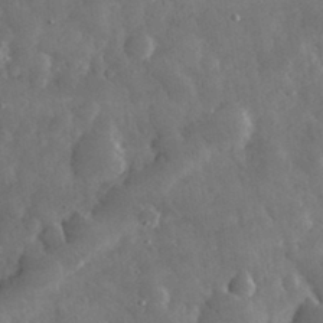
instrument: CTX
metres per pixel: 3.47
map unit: eHh
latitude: 32.2523
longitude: -69.6694
